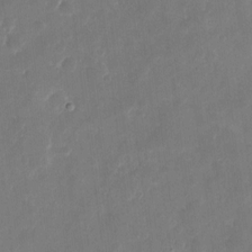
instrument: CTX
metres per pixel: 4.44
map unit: eHh
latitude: 10.1767
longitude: -71.3293
